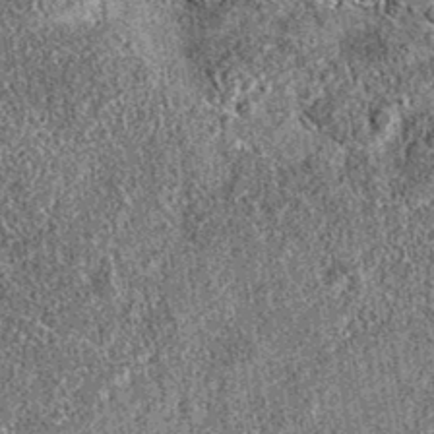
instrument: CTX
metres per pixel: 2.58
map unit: eAb
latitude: 36.2144
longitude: 110.5196
